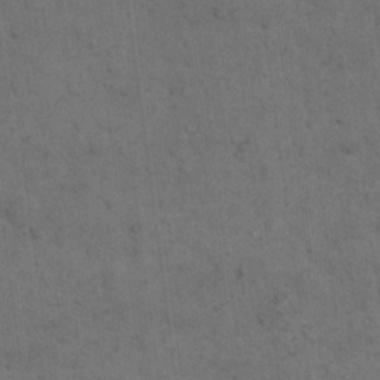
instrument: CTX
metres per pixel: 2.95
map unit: eHh
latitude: 18.6490
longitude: -63.5560
